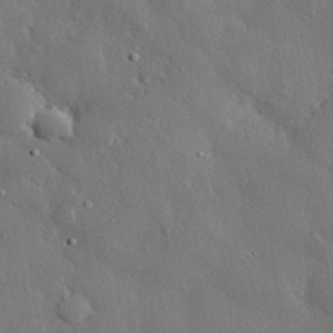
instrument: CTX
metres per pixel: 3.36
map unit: eHh
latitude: 30.0822
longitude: -80.5357
